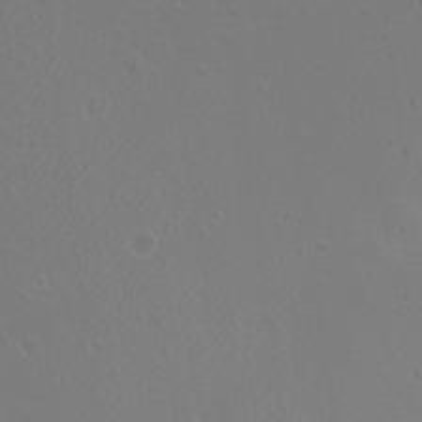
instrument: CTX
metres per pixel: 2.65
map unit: eHh
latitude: -9.5588
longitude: -69.2159
